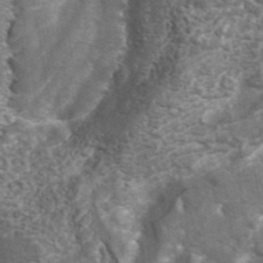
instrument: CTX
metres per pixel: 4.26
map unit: eAb
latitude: 42.8758
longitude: 105.6722
